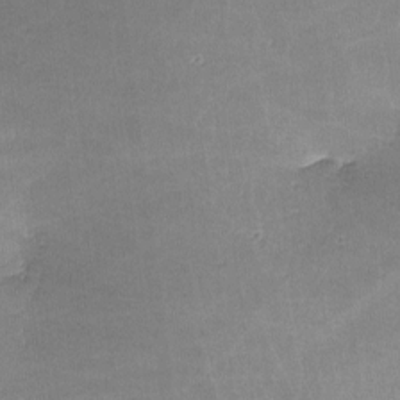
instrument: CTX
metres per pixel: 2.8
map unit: lHvf
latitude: -11.0109
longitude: -102.9702
